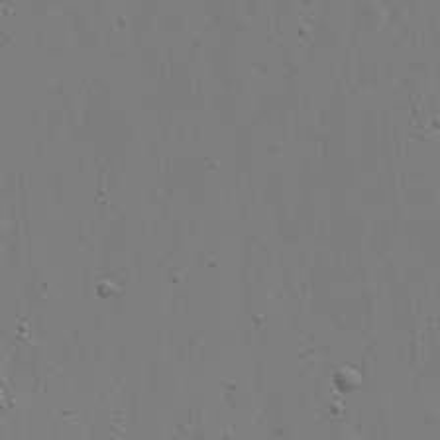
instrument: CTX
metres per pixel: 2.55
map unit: eHh
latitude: 22.7057
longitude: -69.2915
